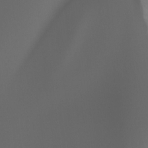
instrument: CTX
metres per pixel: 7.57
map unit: Htu
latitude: -7.6344
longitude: -48.7435
